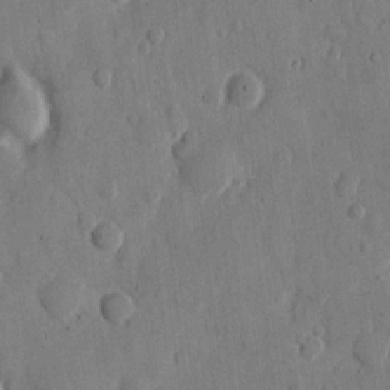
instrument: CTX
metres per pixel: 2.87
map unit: eHh
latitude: 9.5749
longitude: -67.3859
